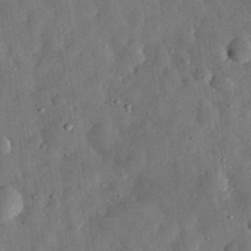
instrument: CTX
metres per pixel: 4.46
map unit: eHh
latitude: 31.2726
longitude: -76.1766
